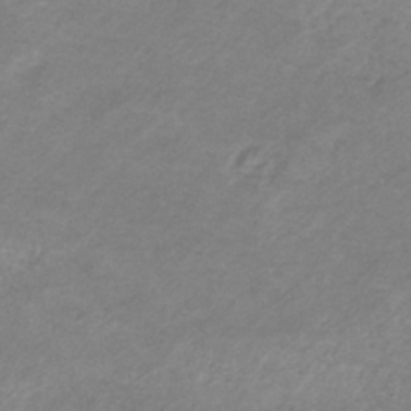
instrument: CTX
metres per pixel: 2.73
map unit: HNb
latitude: -32.0283
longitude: 61.1053
